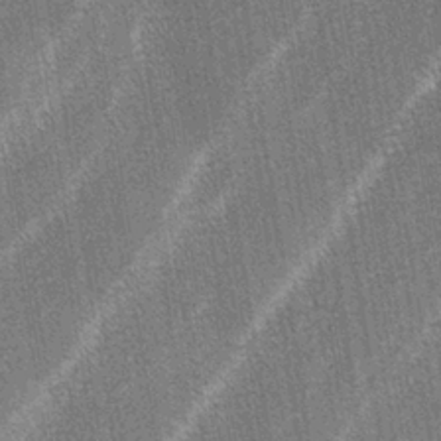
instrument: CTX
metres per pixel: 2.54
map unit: lAa
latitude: -3.8044
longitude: -129.3670
